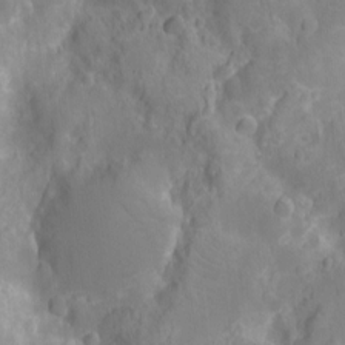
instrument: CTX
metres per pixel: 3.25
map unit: Ht
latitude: -12.2929
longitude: -24.8757
